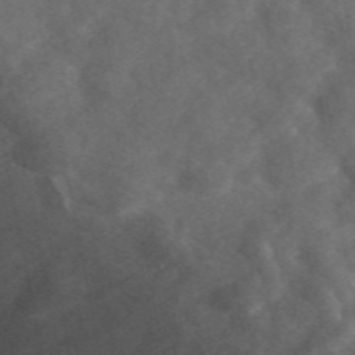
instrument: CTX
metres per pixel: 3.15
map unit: eAb
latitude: 48.9514
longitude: 118.5385
